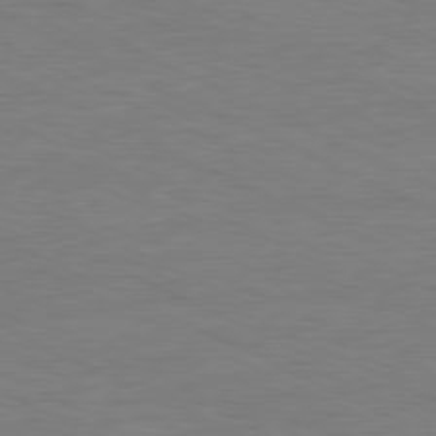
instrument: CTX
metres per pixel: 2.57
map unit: Ap
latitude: -81.3699
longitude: -75.9528
